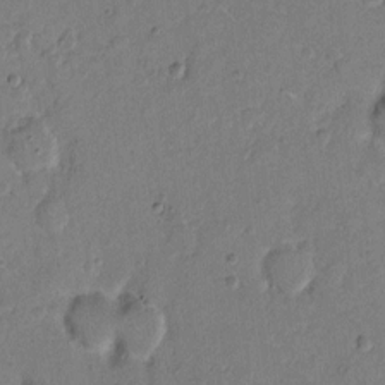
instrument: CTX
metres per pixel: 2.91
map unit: Hto
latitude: 7.5560
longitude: -62.3656
